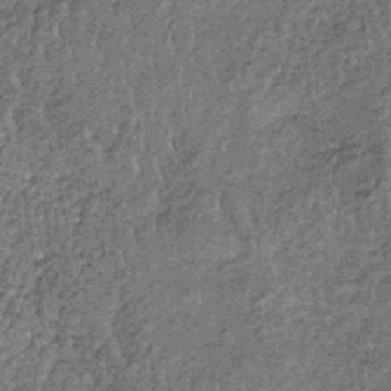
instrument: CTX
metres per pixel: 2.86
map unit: lHb
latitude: -38.8597
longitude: 65.1998
